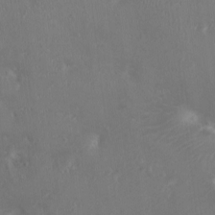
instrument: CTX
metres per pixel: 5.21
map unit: Ht
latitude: -3.4454
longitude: -16.3656
